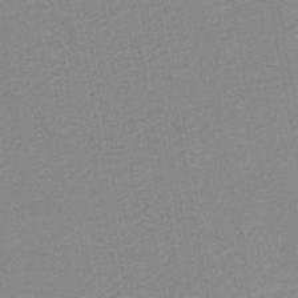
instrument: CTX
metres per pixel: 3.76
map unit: lHb
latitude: -45.8800
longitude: 69.4076
